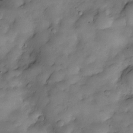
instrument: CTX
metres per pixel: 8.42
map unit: Nve
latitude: -25.9367
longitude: -148.7813
